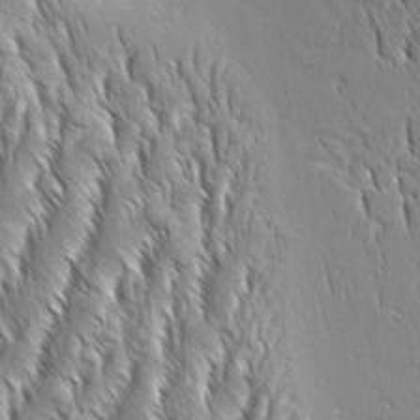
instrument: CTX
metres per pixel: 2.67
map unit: Aa
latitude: 8.3467
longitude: -132.2145
